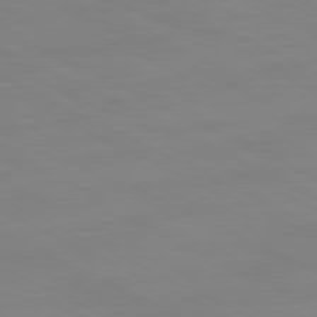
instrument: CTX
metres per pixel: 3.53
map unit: Ap
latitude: -81.1242
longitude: -94.5924
